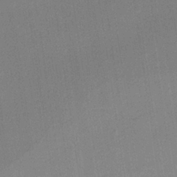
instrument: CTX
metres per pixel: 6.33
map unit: lHb
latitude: -35.1431
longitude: 65.8800
